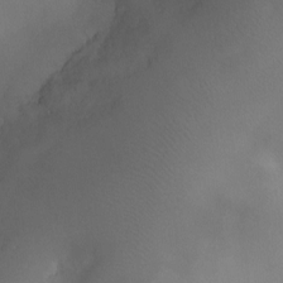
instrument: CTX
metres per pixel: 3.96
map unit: Ht
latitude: -8.7841
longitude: -31.8206
